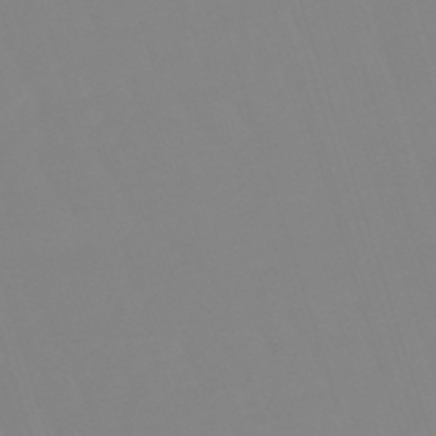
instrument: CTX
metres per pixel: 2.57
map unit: lHb
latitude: -49.3888
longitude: 81.5210
